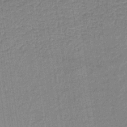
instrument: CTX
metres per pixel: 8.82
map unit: lHb
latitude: -36.0850
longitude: 59.3887
